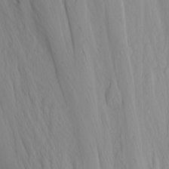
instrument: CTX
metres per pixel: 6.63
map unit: Nhu
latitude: -5.5399
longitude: -69.7638
